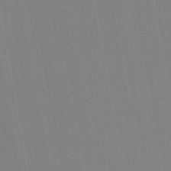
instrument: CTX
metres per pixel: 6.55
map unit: lHb
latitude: -46.1039
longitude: 69.6343
